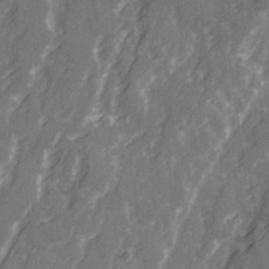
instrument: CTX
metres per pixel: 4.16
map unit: Ave
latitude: 21.1403
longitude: -132.2145
